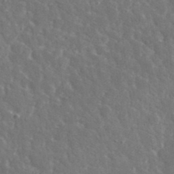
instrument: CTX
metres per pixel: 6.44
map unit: lHvf
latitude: 36.3279
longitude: -89.5372
